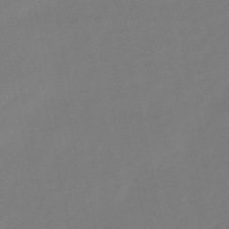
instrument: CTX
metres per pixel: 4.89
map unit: lHb
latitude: -49.1998
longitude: 78.6140
